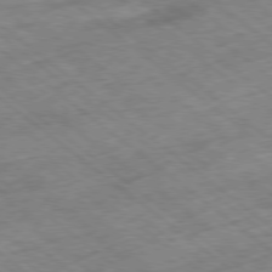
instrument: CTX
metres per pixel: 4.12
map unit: Ap
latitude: -78.9352
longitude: -48.6113
